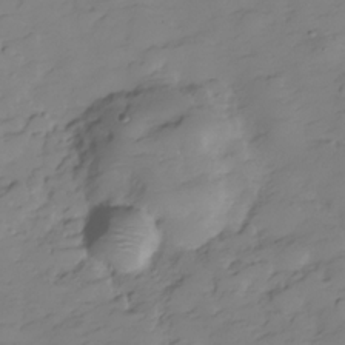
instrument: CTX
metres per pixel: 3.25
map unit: Hve
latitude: -28.8975
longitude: 91.1809
